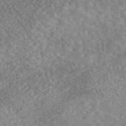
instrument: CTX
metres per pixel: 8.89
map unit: eAb
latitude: 45.0269
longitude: 124.3495
